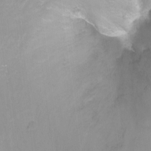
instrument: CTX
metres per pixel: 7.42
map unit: Nhu
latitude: -13.0487
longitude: -58.1956
